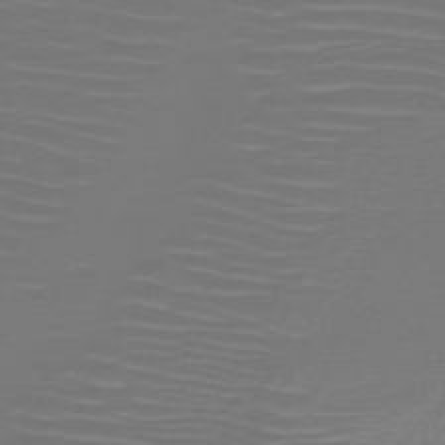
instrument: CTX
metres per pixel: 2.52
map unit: HNb
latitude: -47.5777
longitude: -44.7435
